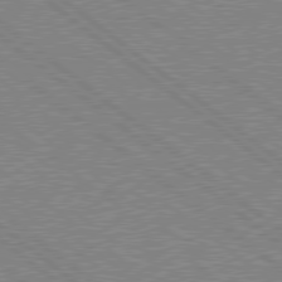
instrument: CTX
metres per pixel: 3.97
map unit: Hpe
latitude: 78.8002
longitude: -168.5546
